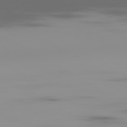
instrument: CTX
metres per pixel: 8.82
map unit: Ap
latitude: -80.4251
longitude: -58.7246
